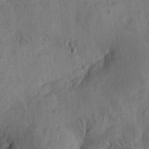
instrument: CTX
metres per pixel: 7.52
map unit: Htu
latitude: -2.4628
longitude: -176.2711
